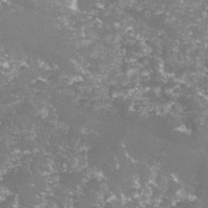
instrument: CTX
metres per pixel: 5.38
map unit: lHvf
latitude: -15.5588
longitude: -98.7246
